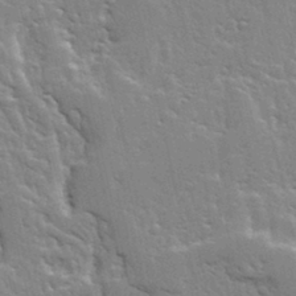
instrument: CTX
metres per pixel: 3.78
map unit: Ave
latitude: 12.9514
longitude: -135.5371
